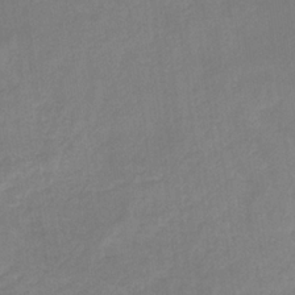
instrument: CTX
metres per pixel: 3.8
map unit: HNb
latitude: -30.9919
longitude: 62.1416
